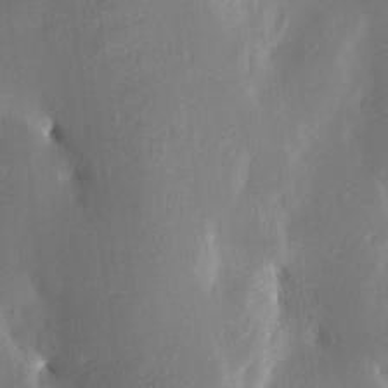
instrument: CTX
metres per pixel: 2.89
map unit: Aa
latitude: 15.3293
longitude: -148.4601
